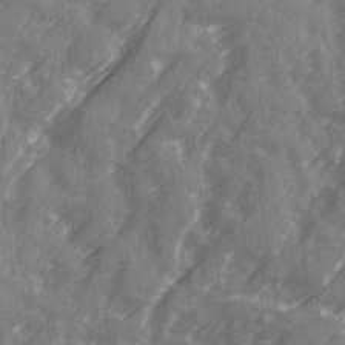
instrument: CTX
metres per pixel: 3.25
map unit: Ave
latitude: 19.7260
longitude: -131.5560
